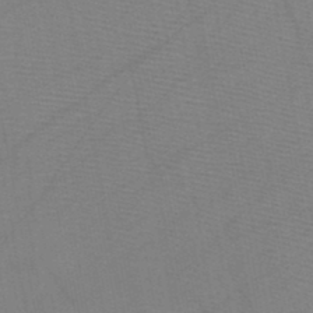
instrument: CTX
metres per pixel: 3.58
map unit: HNb
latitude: -45.8800
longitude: -40.4412
